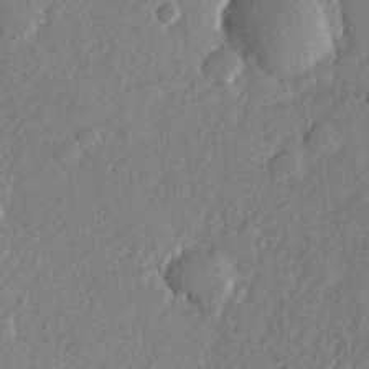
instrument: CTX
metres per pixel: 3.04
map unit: lHvf
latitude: 23.3104
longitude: 144.3684
